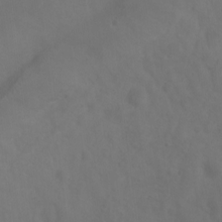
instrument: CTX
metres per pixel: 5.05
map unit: Ht
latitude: -0.8408
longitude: -32.6490
